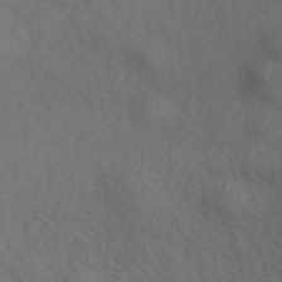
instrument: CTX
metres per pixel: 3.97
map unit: ANa
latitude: 42.9325
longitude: 53.3320
